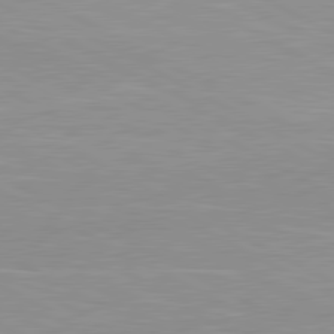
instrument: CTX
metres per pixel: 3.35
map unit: lApd
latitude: 80.7057
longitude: 157.8800
